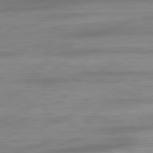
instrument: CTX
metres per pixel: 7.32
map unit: Ap
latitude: -81.3699
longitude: -80.7057
